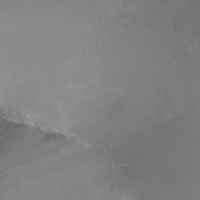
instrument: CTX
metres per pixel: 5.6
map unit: Nhu
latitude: -15.3510
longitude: -56.7813
